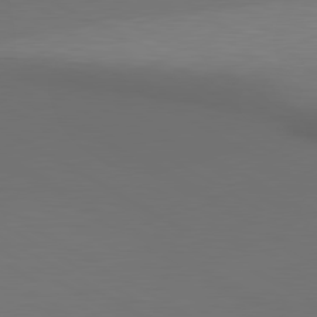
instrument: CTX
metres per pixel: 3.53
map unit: lApd
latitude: 80.3656
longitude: 140.2361
